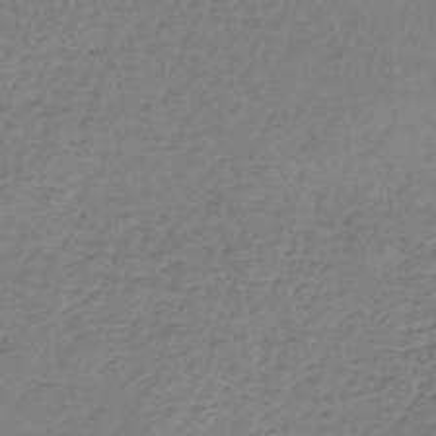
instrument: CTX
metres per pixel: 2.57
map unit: lHb
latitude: -37.8044
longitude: 61.4265
